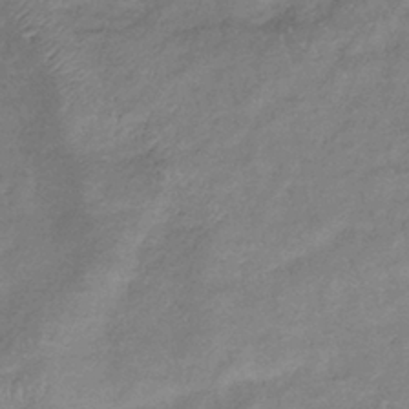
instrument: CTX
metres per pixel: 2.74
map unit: lHb
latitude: -39.1809
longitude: 75.6533
